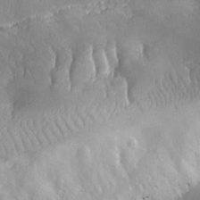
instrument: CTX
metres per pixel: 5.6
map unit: Ave
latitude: -6.7652
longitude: -119.7071
